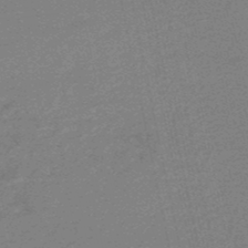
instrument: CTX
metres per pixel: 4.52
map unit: HNb
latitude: -48.6330
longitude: 59.8422
